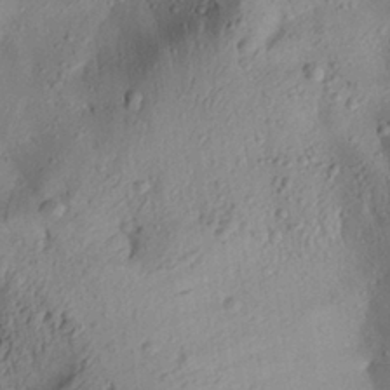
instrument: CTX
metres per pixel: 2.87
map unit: Aa
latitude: 28.2711
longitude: -132.7246
